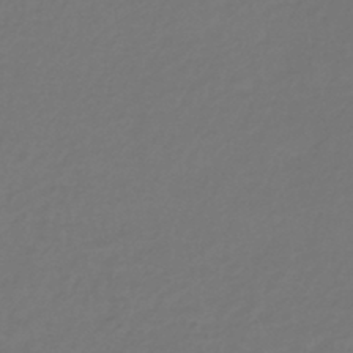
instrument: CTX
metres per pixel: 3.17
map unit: eHb
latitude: -43.6910
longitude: 86.6708
